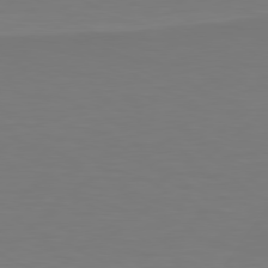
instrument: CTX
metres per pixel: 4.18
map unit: Hpe
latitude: 78.3845
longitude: -121.6127
